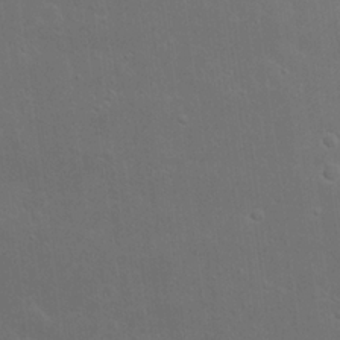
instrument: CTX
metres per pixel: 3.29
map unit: Nhu
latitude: 23.1214
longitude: -71.2915
